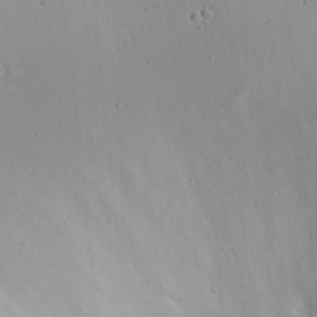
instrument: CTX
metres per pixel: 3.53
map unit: eHh
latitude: 21.1214
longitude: -71.5749
